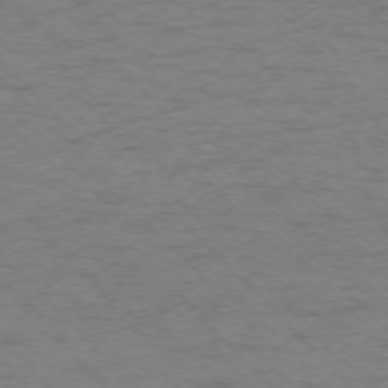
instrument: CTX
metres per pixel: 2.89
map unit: Ap
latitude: -75.7478
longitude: -79.0837
